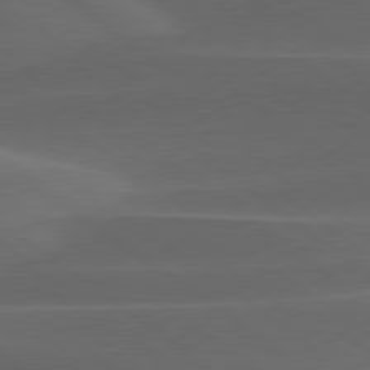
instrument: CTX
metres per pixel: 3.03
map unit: lApd
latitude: 79.1403
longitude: -49.0081
